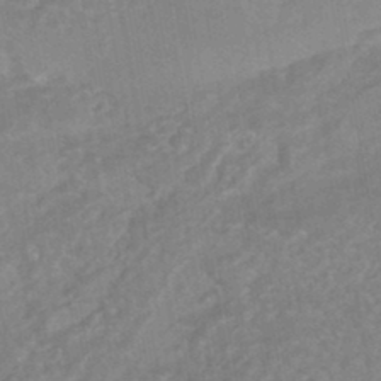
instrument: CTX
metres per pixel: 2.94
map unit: HNhu
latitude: -45.5966
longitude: 92.1228
